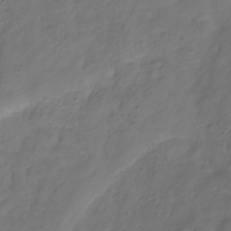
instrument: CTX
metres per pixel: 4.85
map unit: Hve
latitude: -33.6911
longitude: 90.5196
